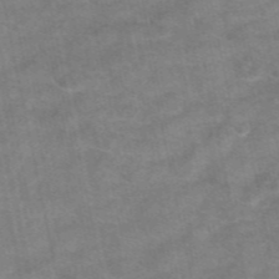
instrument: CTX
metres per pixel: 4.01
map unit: eAb
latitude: 48.6868
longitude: 103.2565
